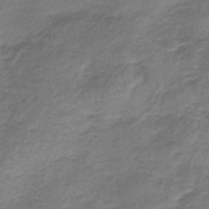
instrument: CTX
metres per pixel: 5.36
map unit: lHb
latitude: -37.4832
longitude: 61.1053
